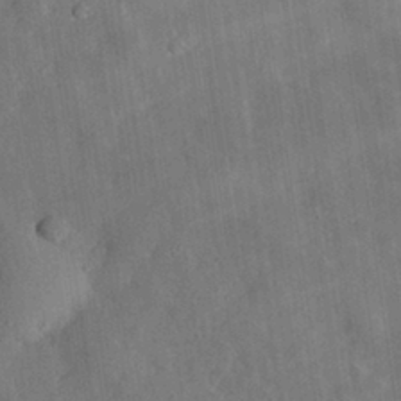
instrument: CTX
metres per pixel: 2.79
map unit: eHh
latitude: 30.7625
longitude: -78.0822
